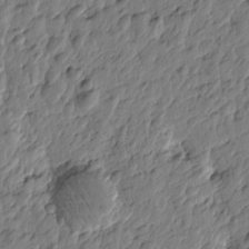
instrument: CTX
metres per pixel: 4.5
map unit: Htu
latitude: -3.8233
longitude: 179.4832
